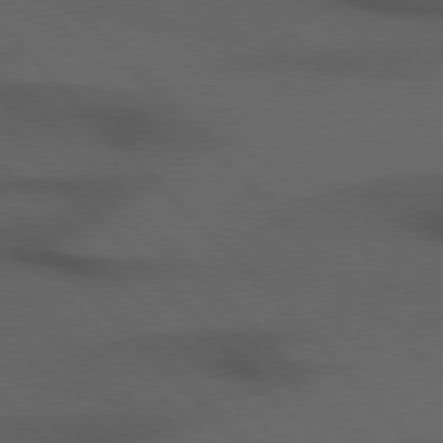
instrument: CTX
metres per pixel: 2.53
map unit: Hpe
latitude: 76.9136
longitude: -155.7072
